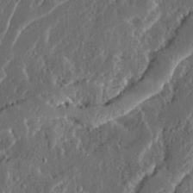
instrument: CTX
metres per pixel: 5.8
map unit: Ave
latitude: 14.1767
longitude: -137.3482
